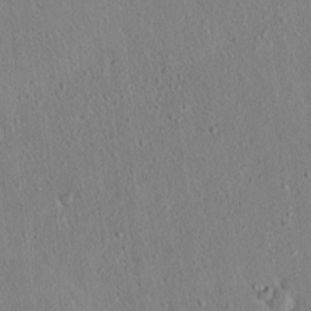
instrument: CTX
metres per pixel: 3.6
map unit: lAvf
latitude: 8.1011
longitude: 167.7100
